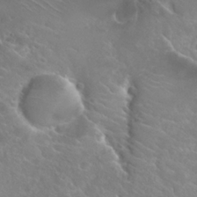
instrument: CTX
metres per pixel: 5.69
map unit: Hto
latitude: 25.4426
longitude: -38.2333
